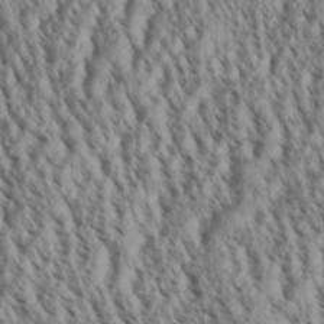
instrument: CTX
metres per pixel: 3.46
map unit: Aa
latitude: 30.0822
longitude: -137.8206
